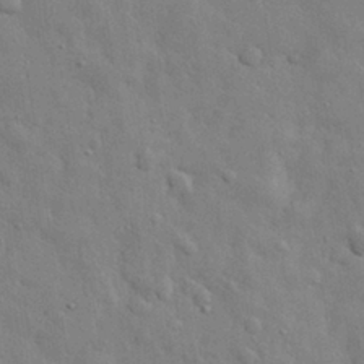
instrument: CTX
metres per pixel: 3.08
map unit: eHh
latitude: 29.9150
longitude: -76.1200
